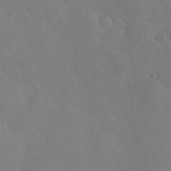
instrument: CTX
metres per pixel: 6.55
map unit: Nhu
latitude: -29.7289
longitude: -61.9717
